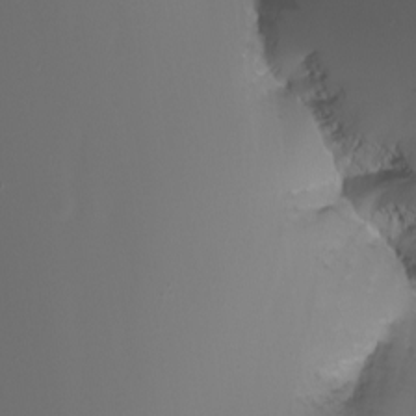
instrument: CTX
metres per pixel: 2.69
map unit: Nhu
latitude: -7.1431
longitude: -79.7828
